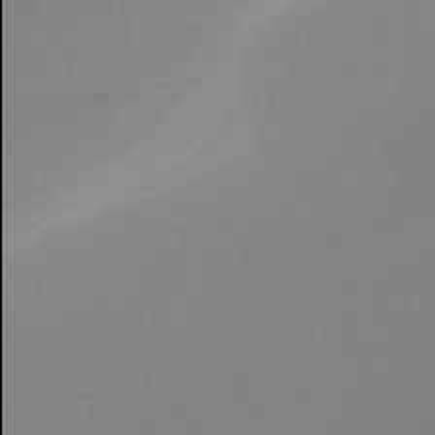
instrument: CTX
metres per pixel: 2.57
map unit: HNb
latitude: -37.3320
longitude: 54.0094
